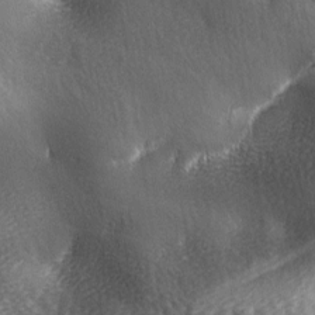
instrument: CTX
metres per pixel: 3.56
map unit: Ave
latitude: -5.4454
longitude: -120.7813
